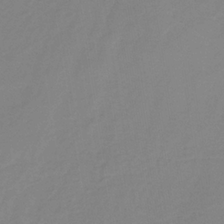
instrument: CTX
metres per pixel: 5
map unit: eHb
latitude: -32.5952
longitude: 67.1620
